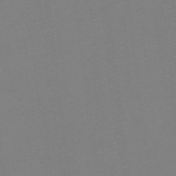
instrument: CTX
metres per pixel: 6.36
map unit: Hto
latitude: 7.2726
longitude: -35.9906
